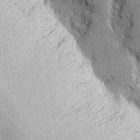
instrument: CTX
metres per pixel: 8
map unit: Htu
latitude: -5.3320
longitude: 158.3117
